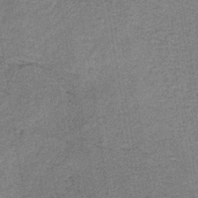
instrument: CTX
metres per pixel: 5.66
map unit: HNb
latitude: -34.7652
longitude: 54.3306
